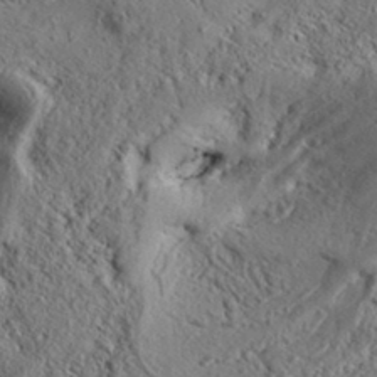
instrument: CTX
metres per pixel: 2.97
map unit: Aa
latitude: 33.2159
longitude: -135.3103
